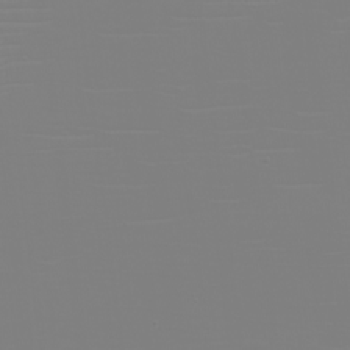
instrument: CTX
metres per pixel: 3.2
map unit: eHh
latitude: -6.0472
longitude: -83.9528
